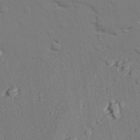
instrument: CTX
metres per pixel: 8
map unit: lAvf
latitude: 27.3482
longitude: -109.5371
